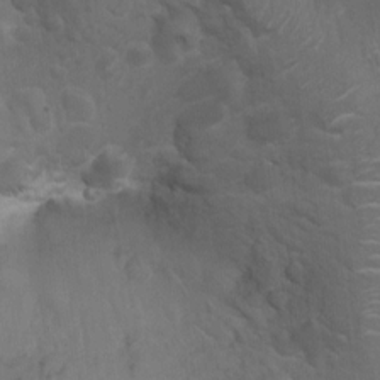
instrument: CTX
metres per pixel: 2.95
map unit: Ht
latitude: 4.3278
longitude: -29.2537
